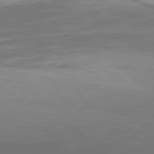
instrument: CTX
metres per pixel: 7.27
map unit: Hpe
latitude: 77.3859
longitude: -135.4426
